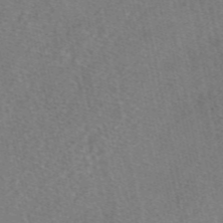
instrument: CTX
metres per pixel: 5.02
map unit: eAb
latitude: 48.3656
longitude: 105.4832
